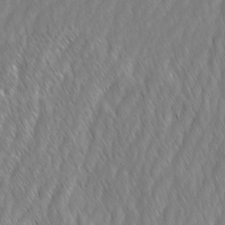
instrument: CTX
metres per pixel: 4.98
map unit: Ave
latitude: -1.2943
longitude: -113.4426
